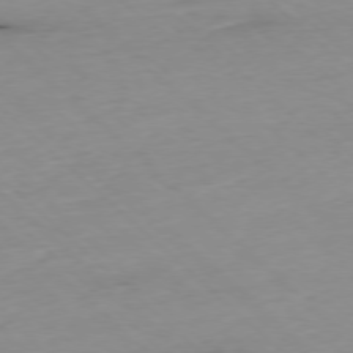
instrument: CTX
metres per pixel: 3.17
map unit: Ap
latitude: -77.5399
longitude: -90.2523
